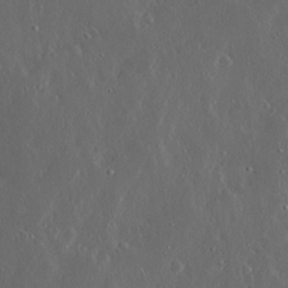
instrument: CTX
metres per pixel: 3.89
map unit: Ave
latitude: 13.7450
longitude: -136.4223
